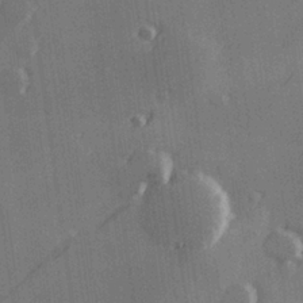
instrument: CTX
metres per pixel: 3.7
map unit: Hve
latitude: 26.5546
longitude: 147.7099
